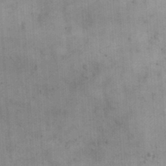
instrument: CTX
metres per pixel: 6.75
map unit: eHh
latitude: 25.1025
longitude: -65.2726
